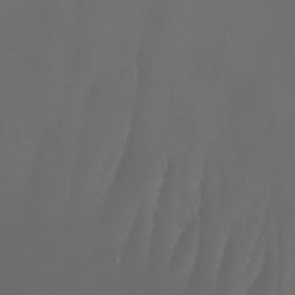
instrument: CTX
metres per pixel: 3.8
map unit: Nhu
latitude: -8.8597
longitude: -93.8583
